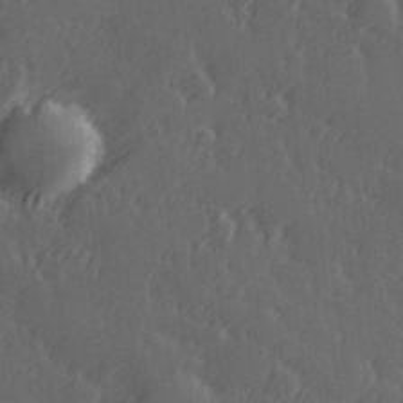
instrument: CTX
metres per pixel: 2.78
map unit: Hve
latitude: 26.6869
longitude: 146.1983
